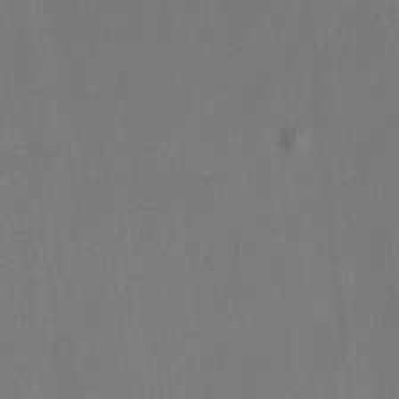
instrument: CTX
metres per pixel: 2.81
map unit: lAvf
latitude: 8.1200
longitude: 166.1039
